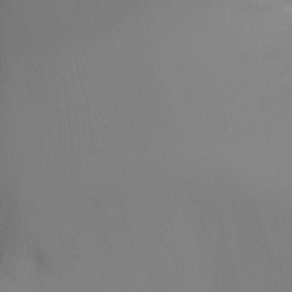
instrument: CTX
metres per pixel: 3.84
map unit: Ht
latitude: -5.7855
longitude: -28.1200
